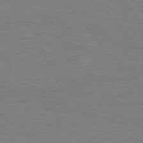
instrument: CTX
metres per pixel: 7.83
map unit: Hpe
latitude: 75.8961
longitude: -152.2145
